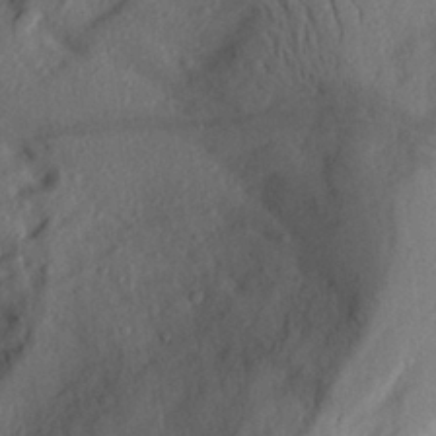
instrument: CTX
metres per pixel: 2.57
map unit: Aa
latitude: 27.2726
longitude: -146.6113
